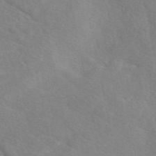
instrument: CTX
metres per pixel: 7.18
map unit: eAb
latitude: 49.6127
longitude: 118.1795
